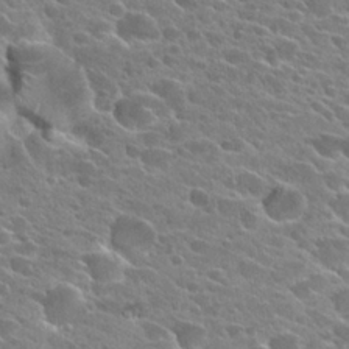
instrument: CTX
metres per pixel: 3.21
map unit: Hto
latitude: 24.2711
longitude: -41.0080
